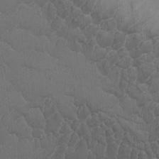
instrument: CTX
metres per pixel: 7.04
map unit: Ave
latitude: -8.0661
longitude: -122.1389
